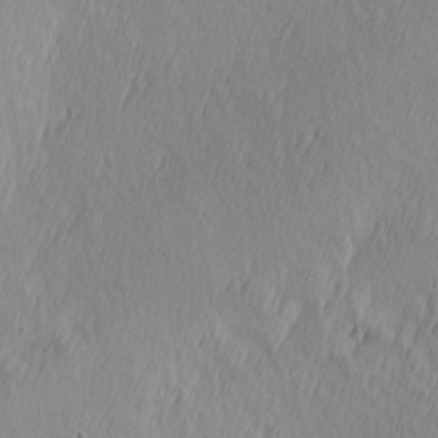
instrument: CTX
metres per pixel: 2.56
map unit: Hve
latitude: 12.8758
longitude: -91.3482
